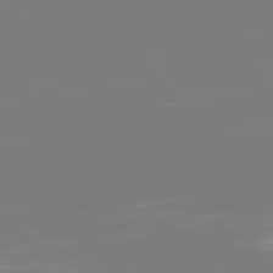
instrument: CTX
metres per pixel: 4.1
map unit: Hpe
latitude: 77.0458
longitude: -136.5924
